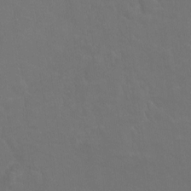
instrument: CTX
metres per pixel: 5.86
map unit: Hto
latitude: -3.1998
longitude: -35.4804
